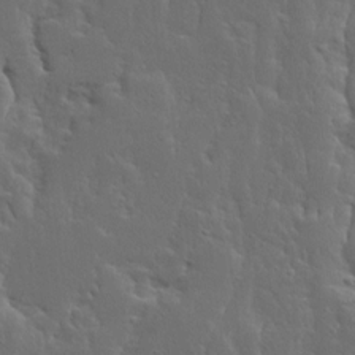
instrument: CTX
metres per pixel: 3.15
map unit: Ave
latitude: 13.6883
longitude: -135.4426
